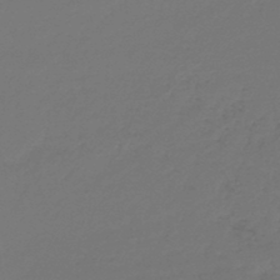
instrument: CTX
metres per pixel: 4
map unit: lHb
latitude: -46.2361
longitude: 71.0864
